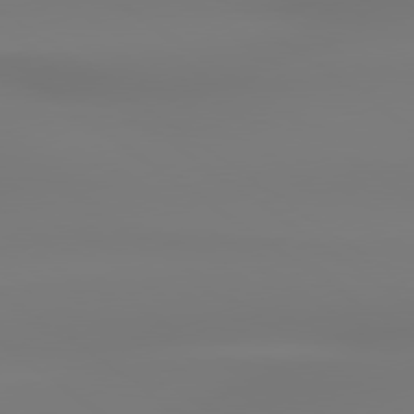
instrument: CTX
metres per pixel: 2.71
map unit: lApd
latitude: 79.2159
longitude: -136.6869
